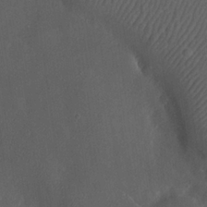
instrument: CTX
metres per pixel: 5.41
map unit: eHh
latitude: 22.9136
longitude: -68.9136
